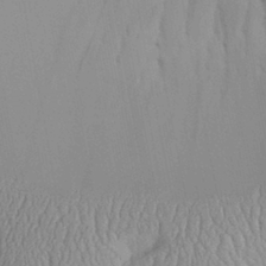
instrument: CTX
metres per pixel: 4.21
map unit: Aa
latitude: 30.6680
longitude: -144.1767
